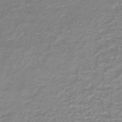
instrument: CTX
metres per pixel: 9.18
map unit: HNb
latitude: -44.7085
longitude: 49.9367
